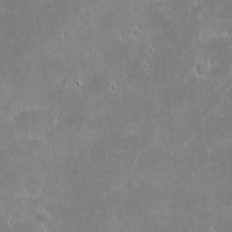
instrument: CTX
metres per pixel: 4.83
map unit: eHh
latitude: -1.9556
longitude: -84.9703
